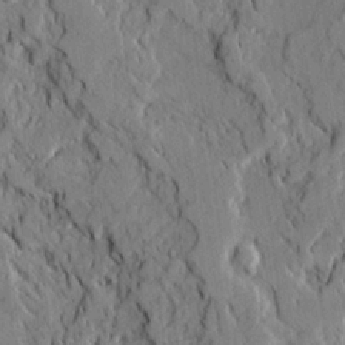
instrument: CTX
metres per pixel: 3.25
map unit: Ave
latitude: 21.3104
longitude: -129.5182
